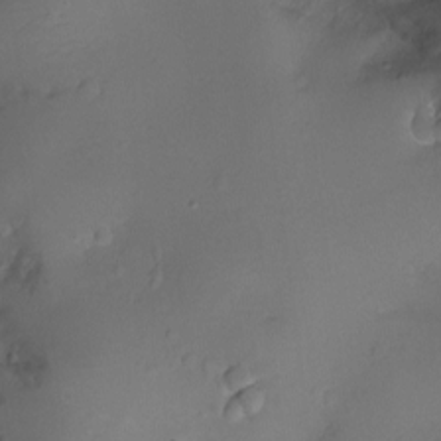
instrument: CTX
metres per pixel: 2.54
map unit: Ht
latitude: -7.7477
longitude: -21.1781
